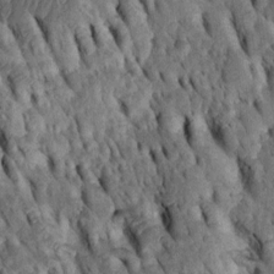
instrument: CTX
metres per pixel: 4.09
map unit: Htu
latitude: -2.9163
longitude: 151.0675
